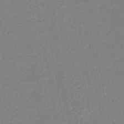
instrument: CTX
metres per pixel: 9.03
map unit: lHb
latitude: -44.1606
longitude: 61.9178
